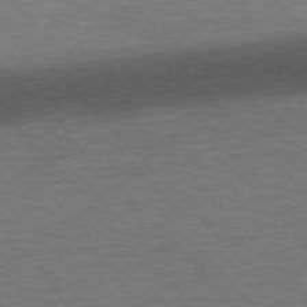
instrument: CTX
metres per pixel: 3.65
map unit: Ap
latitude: -76.6896
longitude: -94.8569
